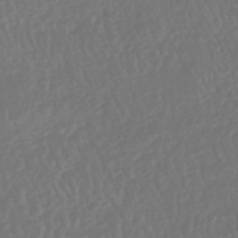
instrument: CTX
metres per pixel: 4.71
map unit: HNhu
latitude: -48.4440
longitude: 102.1228
